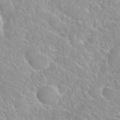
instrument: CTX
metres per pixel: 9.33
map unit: eHh
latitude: 37.8961
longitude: -61.3292
